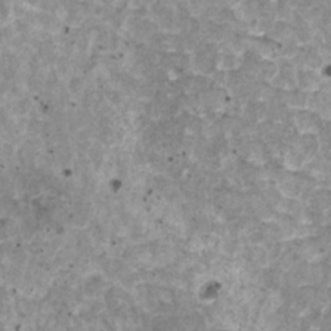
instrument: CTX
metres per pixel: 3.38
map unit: HNhu
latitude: 2.4979
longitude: 5.2754
